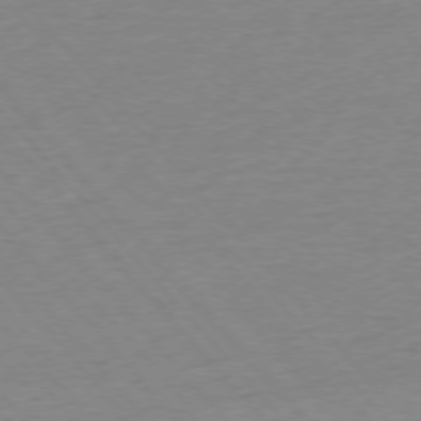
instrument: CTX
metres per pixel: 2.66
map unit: Ap
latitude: -76.4062
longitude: -93.6882
